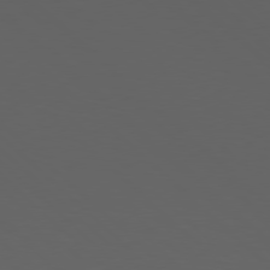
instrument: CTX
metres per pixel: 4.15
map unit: Hpe
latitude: 77.7638
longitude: -170.2711
